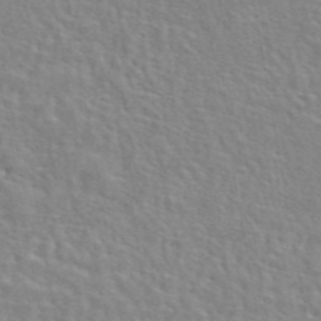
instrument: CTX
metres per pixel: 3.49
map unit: eAb
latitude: 44.4601
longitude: 110.1605
